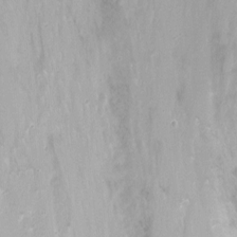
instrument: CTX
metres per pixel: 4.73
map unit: Nhu
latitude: -12.2929
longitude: -38.5546
